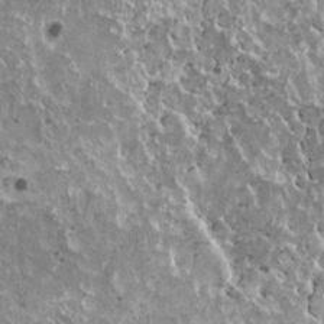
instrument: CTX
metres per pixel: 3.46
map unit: HNhu
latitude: 2.8380
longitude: 5.6722
